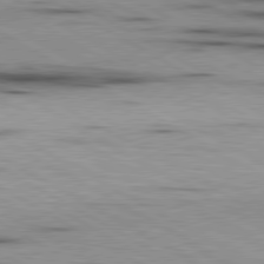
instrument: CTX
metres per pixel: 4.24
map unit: lApd
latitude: 80.1767
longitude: 157.2187
